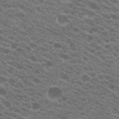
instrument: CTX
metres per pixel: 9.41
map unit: Hto
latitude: 20.8191
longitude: -35.6694
